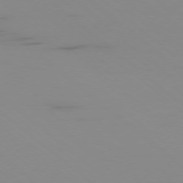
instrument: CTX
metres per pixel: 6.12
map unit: Ap
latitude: -77.8611
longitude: -67.0836
